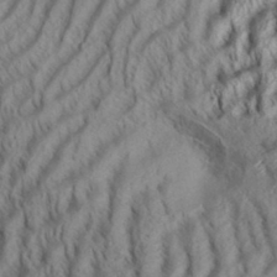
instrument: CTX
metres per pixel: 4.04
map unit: Aa
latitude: 33.8772
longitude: -137.4049
